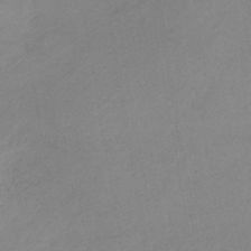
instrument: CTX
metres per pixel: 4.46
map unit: HNb
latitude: -31.9178
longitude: 61.9367
